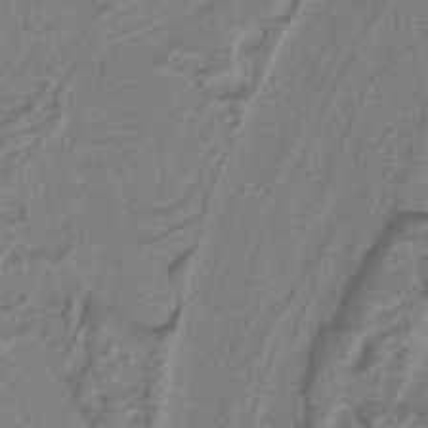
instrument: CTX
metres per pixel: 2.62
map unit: HNb
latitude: -38.9164
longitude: 54.4818
